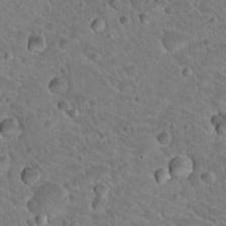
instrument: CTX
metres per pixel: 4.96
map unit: Hto
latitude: 19.1214
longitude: -33.0647
